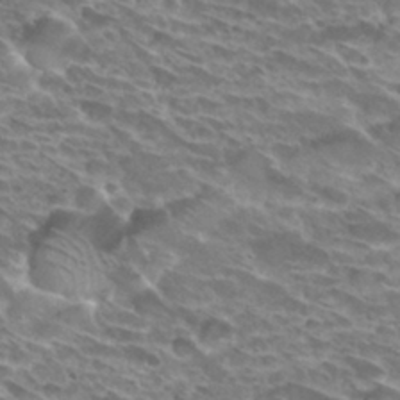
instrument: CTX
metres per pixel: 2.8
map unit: Hto
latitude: 30.8380
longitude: -42.1956
